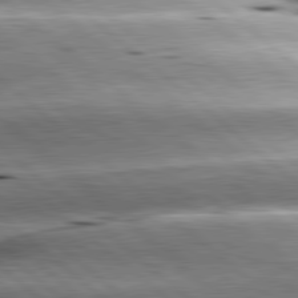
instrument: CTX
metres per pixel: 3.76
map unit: lApd
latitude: 80.2900
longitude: -142.9514
